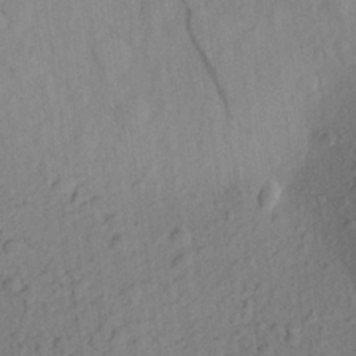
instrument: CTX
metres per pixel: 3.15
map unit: Aa
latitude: 23.3104
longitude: -143.5371
